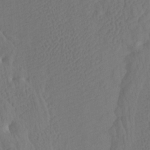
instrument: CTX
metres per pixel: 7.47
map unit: Htu
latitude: -7.6344
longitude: -67.0836
